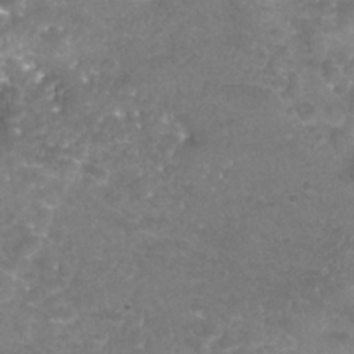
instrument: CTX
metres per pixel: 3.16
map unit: Nhu
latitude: 24.9135
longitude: -53.6316
